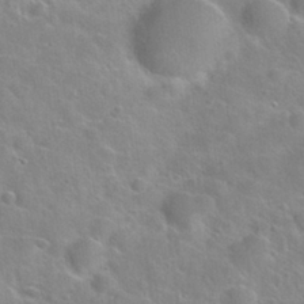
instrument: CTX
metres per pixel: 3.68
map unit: Nhu
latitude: 28.2900
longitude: -52.9892
